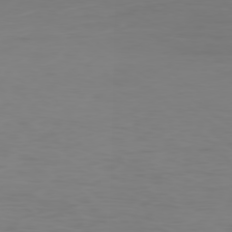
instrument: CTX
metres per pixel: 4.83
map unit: Ap
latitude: -78.1983
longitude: -79.4994
